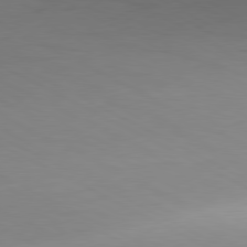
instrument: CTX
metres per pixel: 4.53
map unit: Hpe
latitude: -81.4266
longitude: 16.1795
